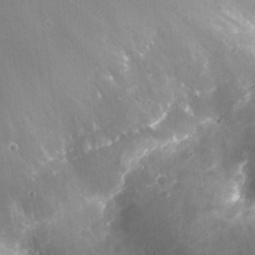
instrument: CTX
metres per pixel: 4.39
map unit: Nhu
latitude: 25.7260
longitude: -56.5923
